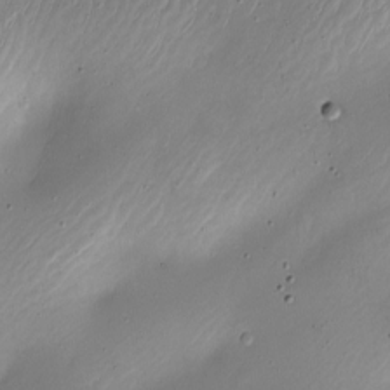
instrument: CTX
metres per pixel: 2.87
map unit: Nhe
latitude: -19.6155
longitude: 144.6141
